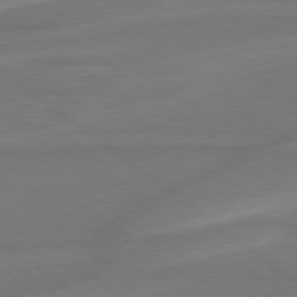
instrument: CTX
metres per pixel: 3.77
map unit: lApd
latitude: 79.1026
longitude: -141.4426
